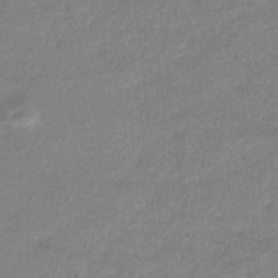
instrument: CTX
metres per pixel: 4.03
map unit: eHb
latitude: -38.0661
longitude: 78.4062
